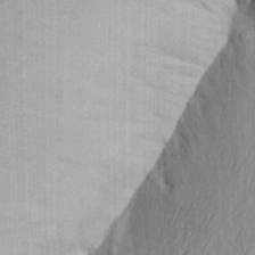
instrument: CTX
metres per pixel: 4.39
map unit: Aa
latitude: 25.9717
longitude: -149.5938
